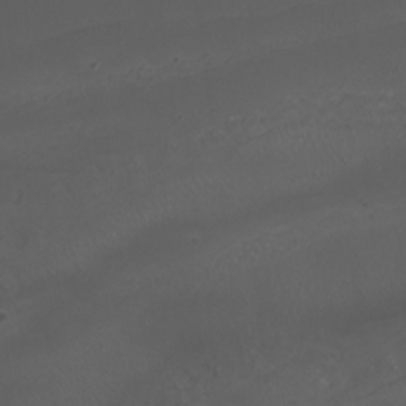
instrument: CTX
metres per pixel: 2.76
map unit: Nhu
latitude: -6.9352
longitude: -91.3860
